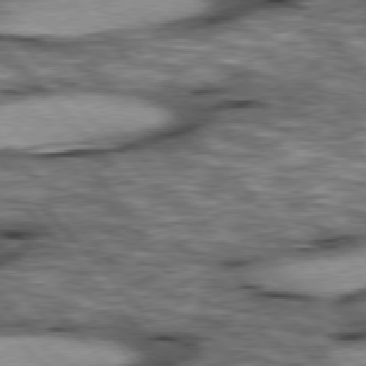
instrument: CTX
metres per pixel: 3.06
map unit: lApd
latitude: 76.5356
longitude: -49.6127
